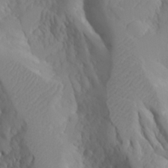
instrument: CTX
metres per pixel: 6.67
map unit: Aa
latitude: 24.2900
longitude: -127.4616
